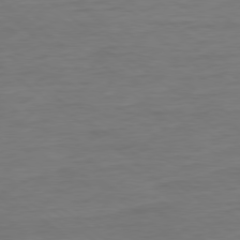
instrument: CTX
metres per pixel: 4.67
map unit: Ap
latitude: -79.0108
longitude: -89.3671
